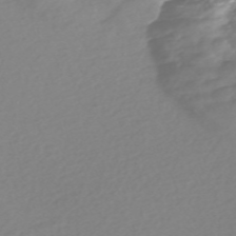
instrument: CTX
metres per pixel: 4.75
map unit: Nve
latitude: -57.6911
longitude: 57.6344
